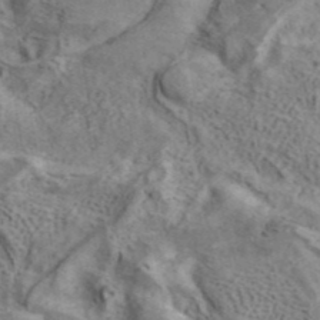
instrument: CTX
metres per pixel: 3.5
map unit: ANa
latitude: 41.4615
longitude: 16.3496
